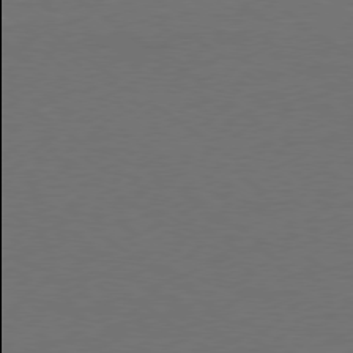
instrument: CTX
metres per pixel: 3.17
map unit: Ap
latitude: -79.2376
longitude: -53.9906
